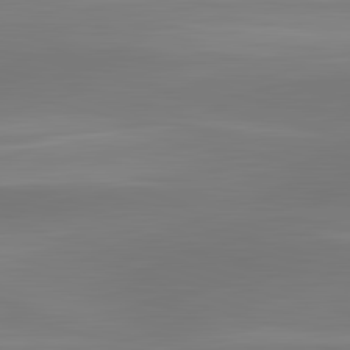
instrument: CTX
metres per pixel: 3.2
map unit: lApd
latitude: 83.4804
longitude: -133.1592
